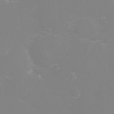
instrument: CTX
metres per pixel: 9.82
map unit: eHh
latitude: -3.0297
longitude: -75.6127
